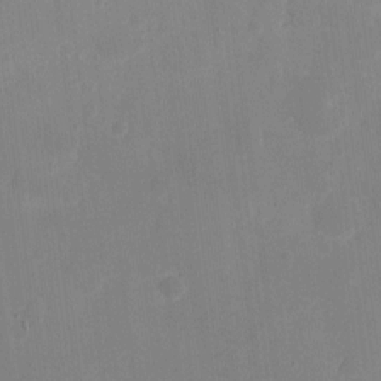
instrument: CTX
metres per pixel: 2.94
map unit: eHh
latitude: 6.3278
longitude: -66.3845
